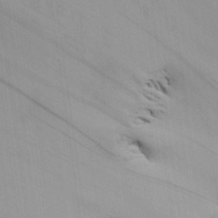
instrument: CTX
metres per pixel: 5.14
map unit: Aa
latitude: 26.5735
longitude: -132.0444
